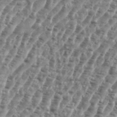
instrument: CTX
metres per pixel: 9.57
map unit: eHh
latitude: 35.6882
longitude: -135.4237
